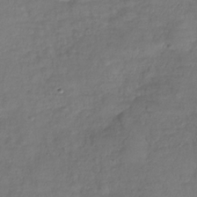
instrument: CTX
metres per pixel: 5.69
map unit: Hve
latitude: -29.4643
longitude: 94.8219
